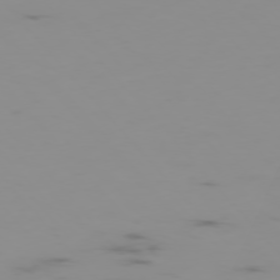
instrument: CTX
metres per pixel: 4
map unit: Hpe
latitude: -76.3873
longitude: -10.4979
